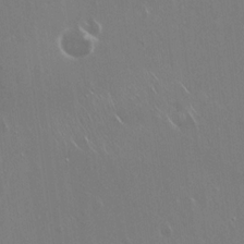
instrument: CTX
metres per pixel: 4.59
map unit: Hto
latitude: 18.2333
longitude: -56.9324
